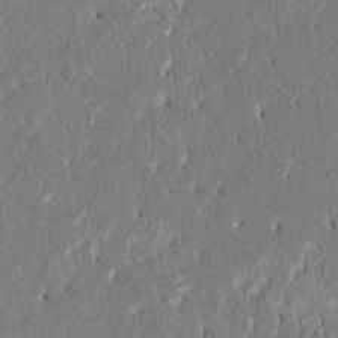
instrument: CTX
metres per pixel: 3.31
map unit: HNhu
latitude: 8.2523
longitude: -5.4804
